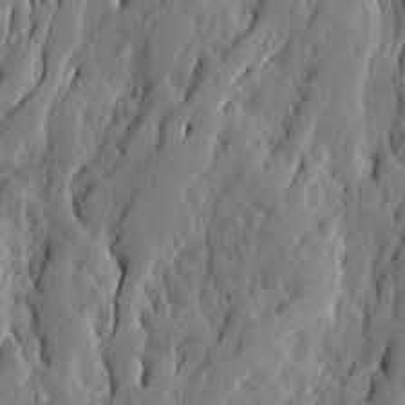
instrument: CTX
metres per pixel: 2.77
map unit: Ave
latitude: 13.7072
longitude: -133.7450
